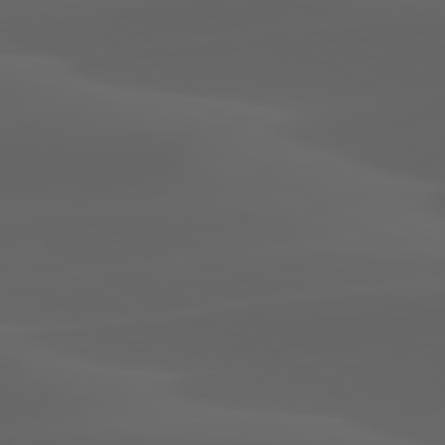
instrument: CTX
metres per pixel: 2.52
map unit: lApd
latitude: 80.1956
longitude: -93.0269
